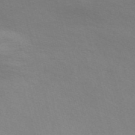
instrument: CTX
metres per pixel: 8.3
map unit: Nve
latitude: -56.9919
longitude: 63.8233
